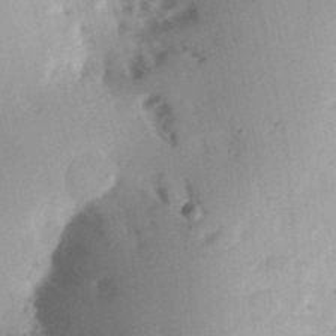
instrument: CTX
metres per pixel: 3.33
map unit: Ht
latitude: 13.5182
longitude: -74.8191
